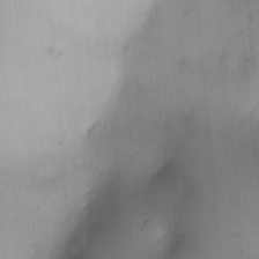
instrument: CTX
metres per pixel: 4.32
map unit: HNhu
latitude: 6.3278
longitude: 13.7478
